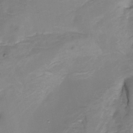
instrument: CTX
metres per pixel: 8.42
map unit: Nhu
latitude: -9.9178
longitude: -76.7246
